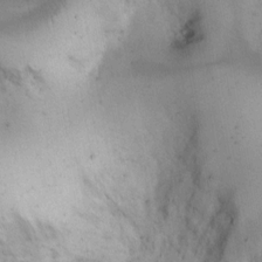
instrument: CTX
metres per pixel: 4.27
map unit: Hto
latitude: 11.5182
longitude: -58.5168
